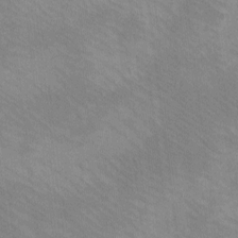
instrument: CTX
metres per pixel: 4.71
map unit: eHh
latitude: -8.3306
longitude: -68.4412
